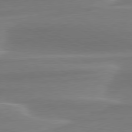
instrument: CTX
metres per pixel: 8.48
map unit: lApd
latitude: 79.1970
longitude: -114.6679
